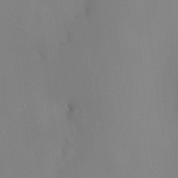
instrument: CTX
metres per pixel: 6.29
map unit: HNhu
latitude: 13.9717
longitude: 13.8800
